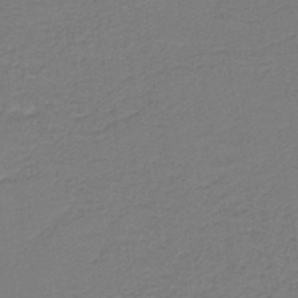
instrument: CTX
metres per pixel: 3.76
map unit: HNb
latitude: -43.1431
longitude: 49.6344
